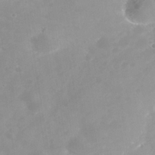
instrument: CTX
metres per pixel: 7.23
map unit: Nhe
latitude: -37.4643
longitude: -113.0458
